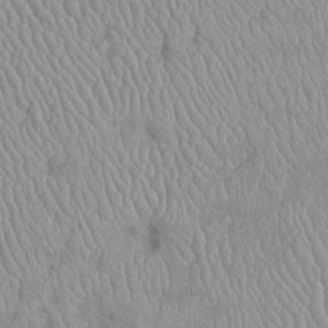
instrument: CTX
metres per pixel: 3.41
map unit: Htu
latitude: -6.0283
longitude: 156.1039
